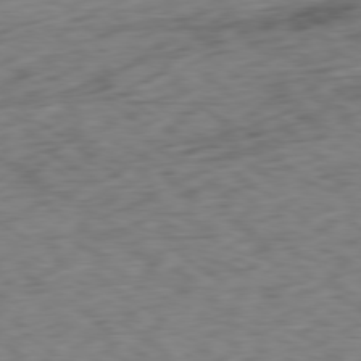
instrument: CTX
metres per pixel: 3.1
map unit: Ap
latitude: -79.1053
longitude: -77.4804
